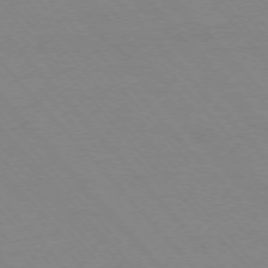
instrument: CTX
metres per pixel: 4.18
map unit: Ap
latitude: -76.0094
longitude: -86.1767
